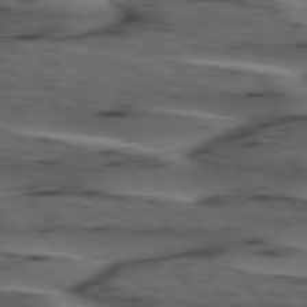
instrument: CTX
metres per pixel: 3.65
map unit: lApd
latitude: 75.6316
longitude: -71.3859
